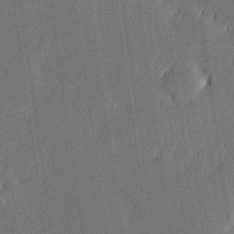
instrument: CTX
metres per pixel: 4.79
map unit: Hve
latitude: 26.7435
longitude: 144.4062
